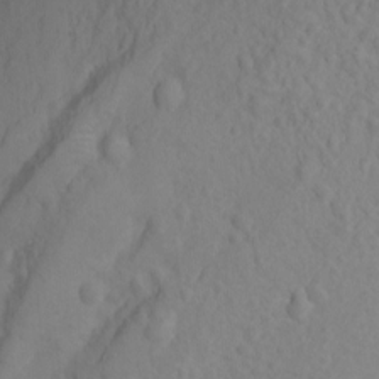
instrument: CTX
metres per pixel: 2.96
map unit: Ht
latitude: 2.8380
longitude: -26.6869
